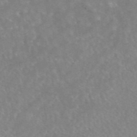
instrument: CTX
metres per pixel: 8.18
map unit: eAb
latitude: 44.7813
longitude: 114.4440
